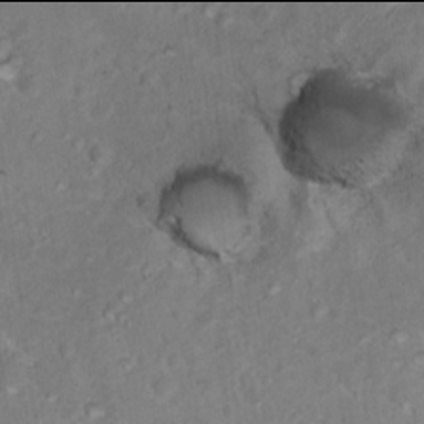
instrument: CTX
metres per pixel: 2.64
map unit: Nhu
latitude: 17.9906
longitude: -31.8584
